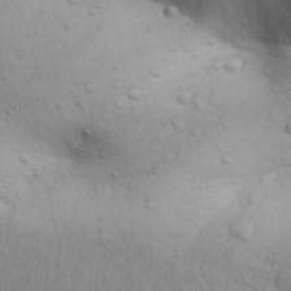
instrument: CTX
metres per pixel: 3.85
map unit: Aa
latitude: 29.9150
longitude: -145.9528
